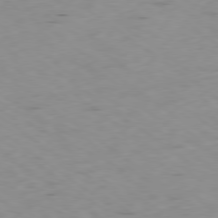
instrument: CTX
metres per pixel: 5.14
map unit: Ap
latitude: -79.1431
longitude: -73.0270
